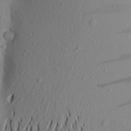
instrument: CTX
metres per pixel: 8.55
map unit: Aa
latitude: 23.2159
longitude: -146.9136
